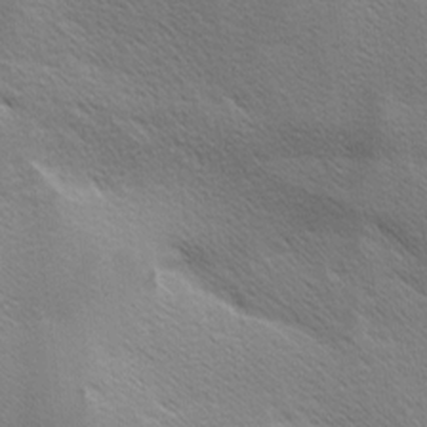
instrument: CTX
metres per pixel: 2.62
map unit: Ave
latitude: 0.4790
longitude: -114.8191
